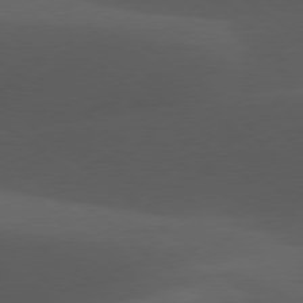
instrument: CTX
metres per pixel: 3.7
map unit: lApd
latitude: 78.0822
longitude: -55.1403
